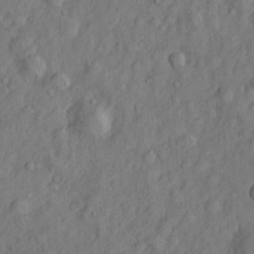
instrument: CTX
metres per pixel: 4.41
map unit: Htu
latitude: -3.8422
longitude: 158.0283
